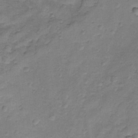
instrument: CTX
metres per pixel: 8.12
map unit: lAvf
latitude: -8.4818
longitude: -119.5749
